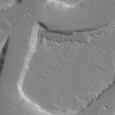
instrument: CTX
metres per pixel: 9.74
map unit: lAvf
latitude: 15.3293
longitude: -128.3467
